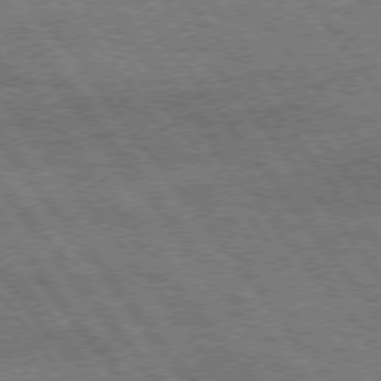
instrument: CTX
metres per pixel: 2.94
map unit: Hpe
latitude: 74.8002
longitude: -149.8205
